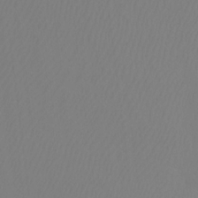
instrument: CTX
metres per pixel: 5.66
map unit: Htu
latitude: -12.6519
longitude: -47.8395
